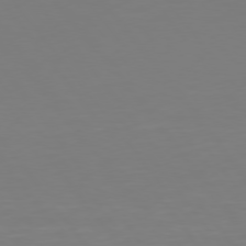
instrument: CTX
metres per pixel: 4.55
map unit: Hpe
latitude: 75.4615
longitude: -123.7261
